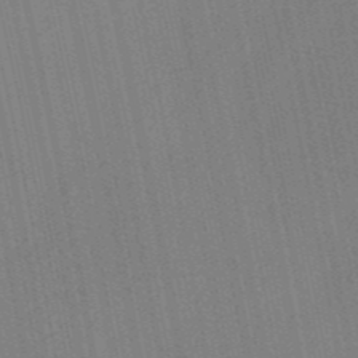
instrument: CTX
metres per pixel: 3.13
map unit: HNb
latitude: -52.3117
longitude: -45.5560
